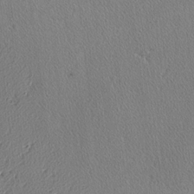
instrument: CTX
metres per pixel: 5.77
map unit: lAvf
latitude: -3.7855
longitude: -108.7624
